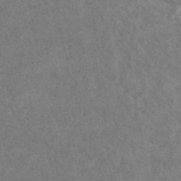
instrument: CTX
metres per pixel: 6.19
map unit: eAb
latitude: 43.0270
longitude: 109.3132
